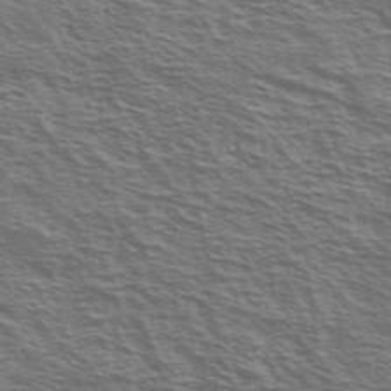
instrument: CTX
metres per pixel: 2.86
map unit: Ave
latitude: 38.1200
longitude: -109.3670
